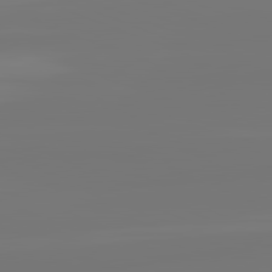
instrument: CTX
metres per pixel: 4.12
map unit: lApd
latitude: 82.2144
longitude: -176.7246
